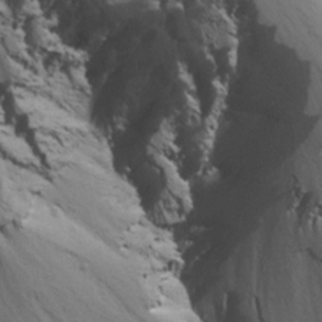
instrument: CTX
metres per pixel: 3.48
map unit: Ave
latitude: 23.1592
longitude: -131.7450
